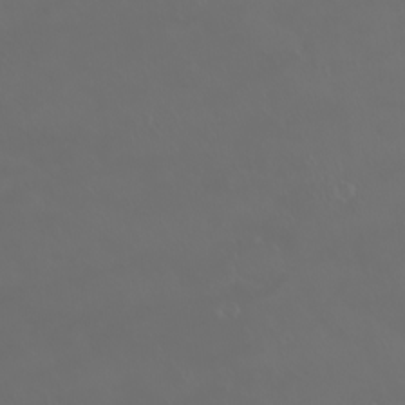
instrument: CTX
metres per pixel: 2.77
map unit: eHh
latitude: -2.2928
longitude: 19.6722
